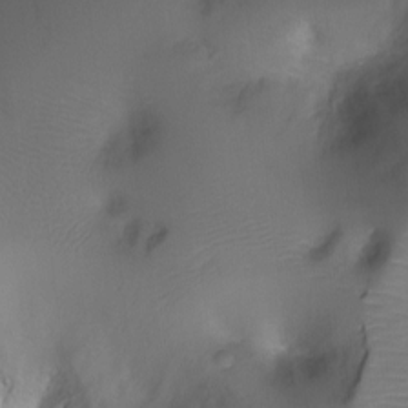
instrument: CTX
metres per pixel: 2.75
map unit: Ht
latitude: -4.7274
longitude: -28.2711
